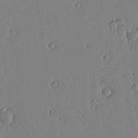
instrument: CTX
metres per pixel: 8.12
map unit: lAvf
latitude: 15.3671
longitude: -126.1767
